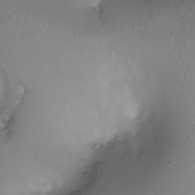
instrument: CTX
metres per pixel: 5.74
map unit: Ht
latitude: -16.4629
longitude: -41.7071
